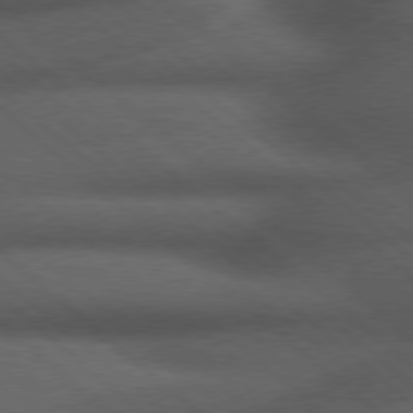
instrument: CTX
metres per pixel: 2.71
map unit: Hpe
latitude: 77.4804
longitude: -150.7435
